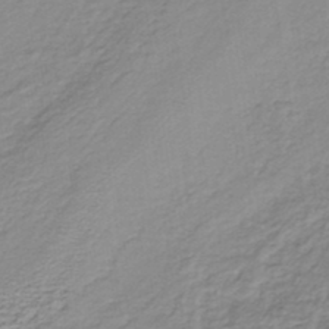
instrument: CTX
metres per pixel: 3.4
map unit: lHb
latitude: -36.8219
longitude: 58.6329
